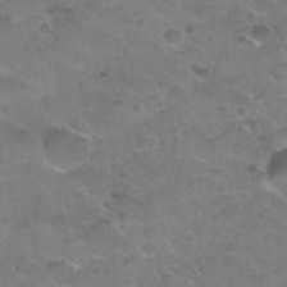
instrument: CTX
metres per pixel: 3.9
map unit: Nhu
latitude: 31.2348
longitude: -53.3293
